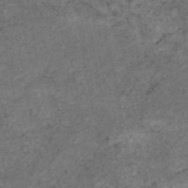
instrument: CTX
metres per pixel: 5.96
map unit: eAb
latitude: 45.1781
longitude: 124.1795
